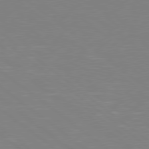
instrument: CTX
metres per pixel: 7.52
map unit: Hpe
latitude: 78.5168
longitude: -148.9136
